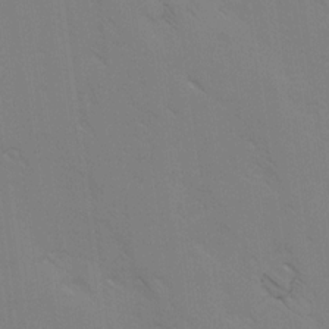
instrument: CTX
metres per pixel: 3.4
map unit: Ave
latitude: -0.9164
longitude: -112.3845
